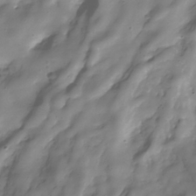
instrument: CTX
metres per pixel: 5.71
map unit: Hve
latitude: -30.5762
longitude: 94.3684
